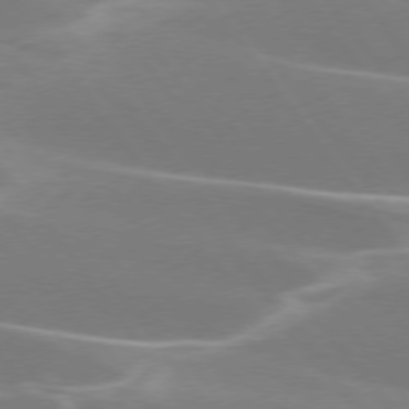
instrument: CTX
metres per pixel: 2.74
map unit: lApd
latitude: 75.1781
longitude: -62.2145
